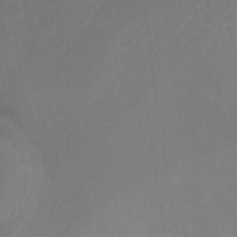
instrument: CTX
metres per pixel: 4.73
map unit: Hto
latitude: 4.3845
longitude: -33.2348
